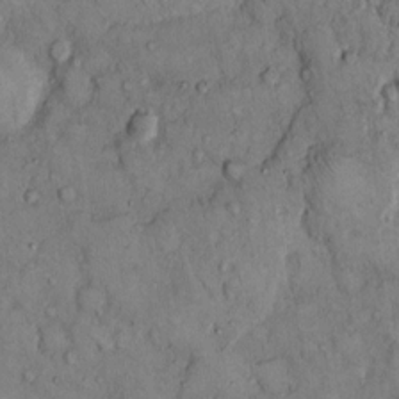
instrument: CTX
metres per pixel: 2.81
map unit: Hto
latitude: 10.1578
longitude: -59.9339
